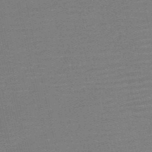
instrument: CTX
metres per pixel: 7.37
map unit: HNb
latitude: -52.2361
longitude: -47.4805
